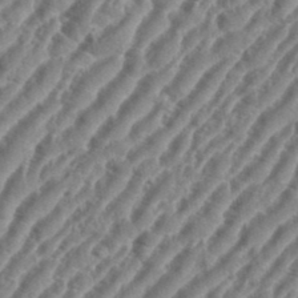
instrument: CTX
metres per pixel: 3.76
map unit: eHh
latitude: 36.1767
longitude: -134.8758
